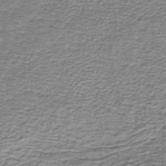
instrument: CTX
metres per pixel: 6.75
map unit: lHb
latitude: -44.6330
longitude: 57.2754
